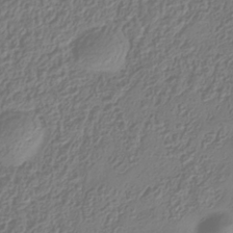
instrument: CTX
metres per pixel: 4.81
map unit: Hve
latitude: -34.8597
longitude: 88.9730
